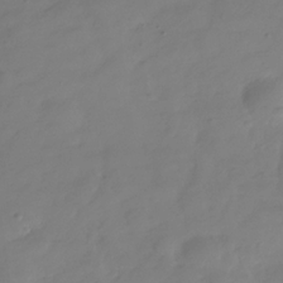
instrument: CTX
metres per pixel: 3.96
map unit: Hve
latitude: -31.7099
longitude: 90.0283
